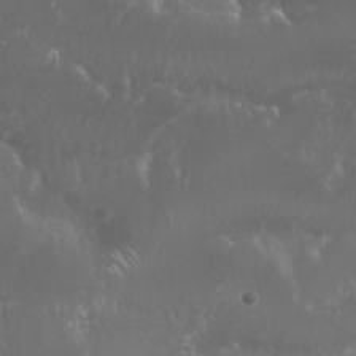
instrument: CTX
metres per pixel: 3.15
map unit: Nhu
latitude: 25.7260
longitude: -60.1955
